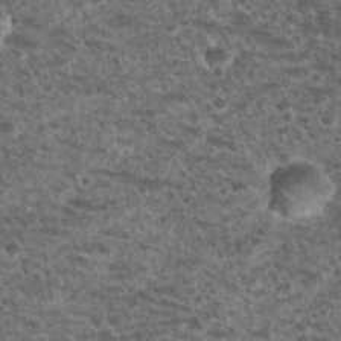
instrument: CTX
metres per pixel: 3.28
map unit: Nhu
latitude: 29.0458
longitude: -49.7828
